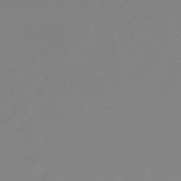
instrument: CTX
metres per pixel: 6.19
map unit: lHb
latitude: -48.9920
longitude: 69.6155
